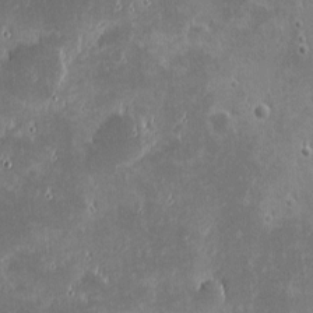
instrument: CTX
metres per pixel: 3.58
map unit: eHh
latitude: -1.5777
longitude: -85.5371
